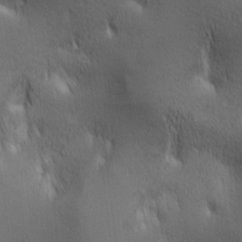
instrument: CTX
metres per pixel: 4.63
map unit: lAa
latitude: 11.5371
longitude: -107.7828
